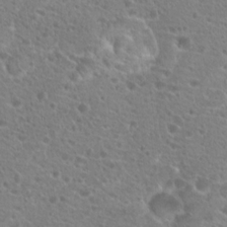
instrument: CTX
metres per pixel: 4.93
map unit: Hto
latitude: 21.0270
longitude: -41.0458
